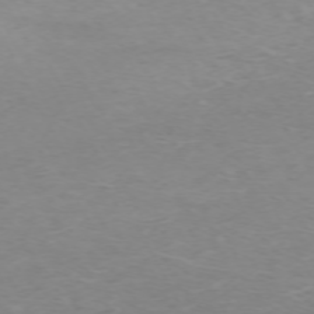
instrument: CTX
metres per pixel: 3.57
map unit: Hpe
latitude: -71.8234
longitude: 12.3306
